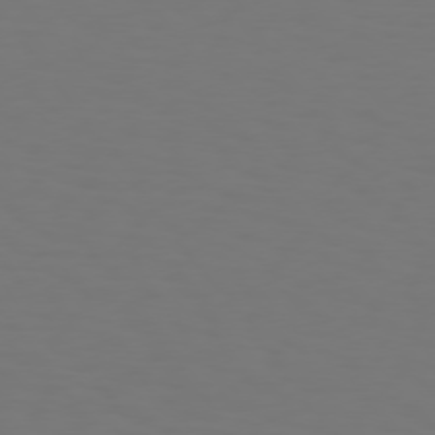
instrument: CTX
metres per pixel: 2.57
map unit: Hpe
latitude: 74.6491
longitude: -123.6883
